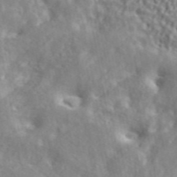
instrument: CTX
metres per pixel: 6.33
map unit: ANa
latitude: 44.3656
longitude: 47.9178
